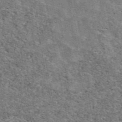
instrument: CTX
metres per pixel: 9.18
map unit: eAb
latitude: 48.6302
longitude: 116.5195
